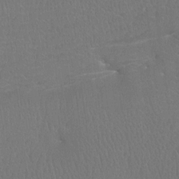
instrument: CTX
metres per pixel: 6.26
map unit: Htu
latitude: -7.3887
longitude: -33.9906
